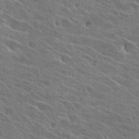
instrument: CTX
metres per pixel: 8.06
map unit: Hto
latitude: 26.5357
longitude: -41.5749
